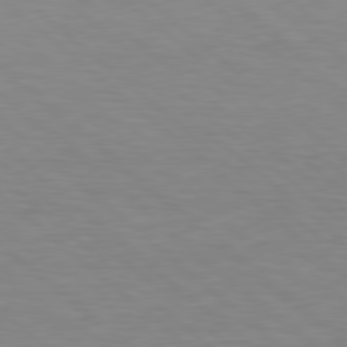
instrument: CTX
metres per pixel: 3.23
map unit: Hpe
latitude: 78.6113
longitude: -150.4223
